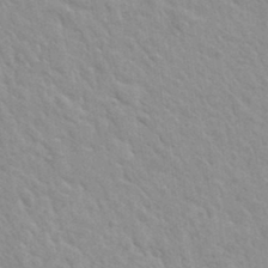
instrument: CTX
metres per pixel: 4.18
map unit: Hto
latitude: 35.4993
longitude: -50.5545
